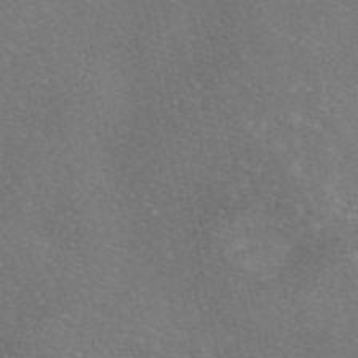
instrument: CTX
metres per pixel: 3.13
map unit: eAb
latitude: 46.5546
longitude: 107.5588
